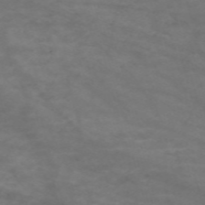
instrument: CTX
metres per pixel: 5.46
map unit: Nve
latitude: -59.4643
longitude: 58.9730
